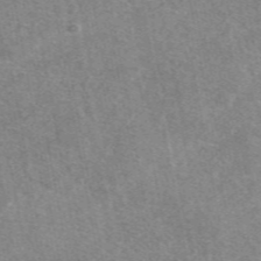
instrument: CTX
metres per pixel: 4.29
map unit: eAb
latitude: 48.4979
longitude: 113.2376
